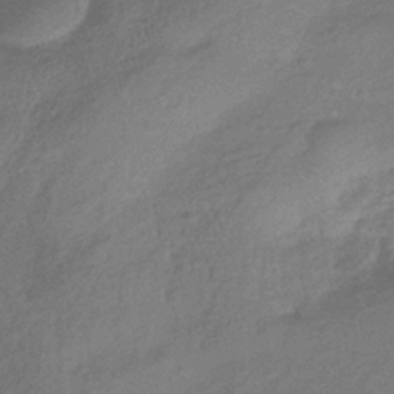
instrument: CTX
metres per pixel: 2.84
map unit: eHb
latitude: -36.4629
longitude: 80.7086
